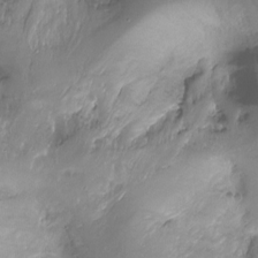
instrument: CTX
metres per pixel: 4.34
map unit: Ht
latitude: -17.6344
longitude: -46.1200
